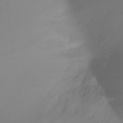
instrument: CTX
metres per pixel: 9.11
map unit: Ht
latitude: -17.3132
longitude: -47.2159
